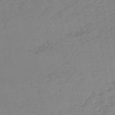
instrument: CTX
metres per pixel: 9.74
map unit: lHb
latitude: -45.1053
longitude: 71.4455
